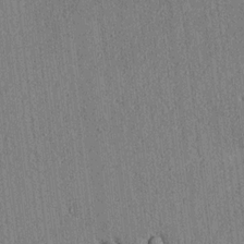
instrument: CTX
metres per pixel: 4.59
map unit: lAvf
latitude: 5.6883
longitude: 169.4832
